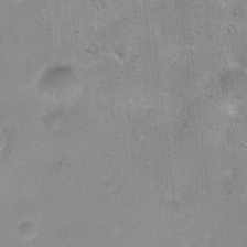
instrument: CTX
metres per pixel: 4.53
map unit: Ht
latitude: 4.4979
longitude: -20.2522
